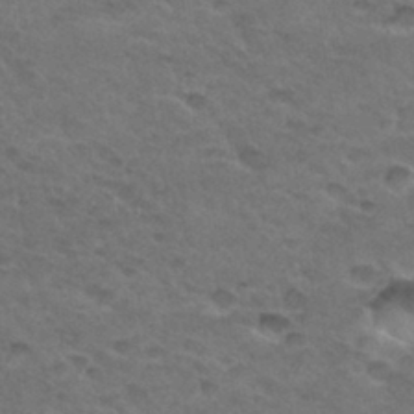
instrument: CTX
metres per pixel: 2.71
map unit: Hto
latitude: 32.6490
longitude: -47.6883
